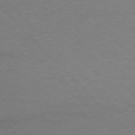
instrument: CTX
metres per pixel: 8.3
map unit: Ap
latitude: -77.7478
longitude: -87.9717
